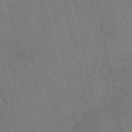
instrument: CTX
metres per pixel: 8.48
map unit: eAb
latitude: 51.3103
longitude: 115.2565
